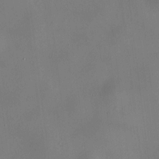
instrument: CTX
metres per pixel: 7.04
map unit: HNhu
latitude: 9.8206
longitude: 10.1984
